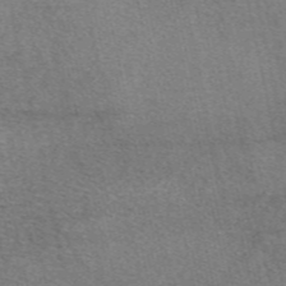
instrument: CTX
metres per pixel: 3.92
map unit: eAb
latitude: 48.5357
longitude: 112.6330
